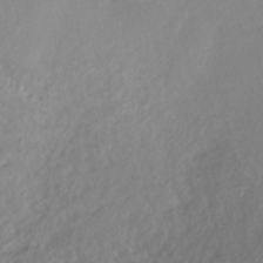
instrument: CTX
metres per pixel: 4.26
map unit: ANa
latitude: -38.3495
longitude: 97.8989
